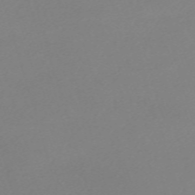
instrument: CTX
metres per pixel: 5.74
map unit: eHh
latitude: -61.6155
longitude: 52.8219
